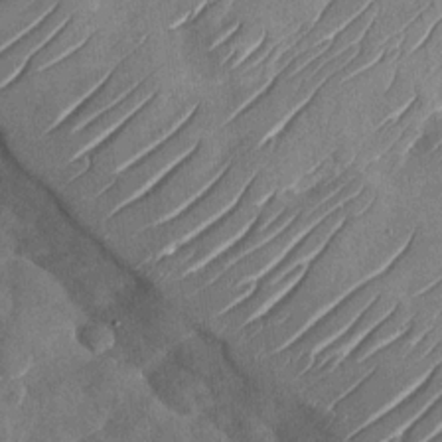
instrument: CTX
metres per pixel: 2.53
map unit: Nhu
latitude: -29.5021
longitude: -72.7247
